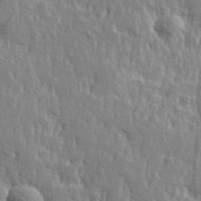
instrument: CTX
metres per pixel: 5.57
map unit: Hve
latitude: 25.4804
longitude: 144.2551
